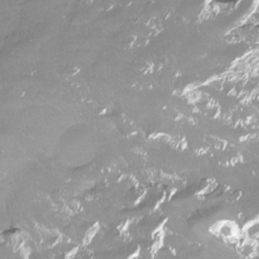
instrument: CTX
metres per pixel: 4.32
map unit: Htu
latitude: -13.3321
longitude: -46.5546
